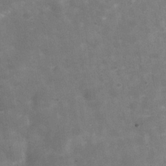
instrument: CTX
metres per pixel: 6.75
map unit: Hve
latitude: -30.0850
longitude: 93.7478
